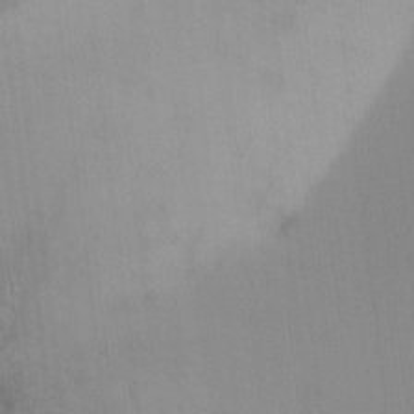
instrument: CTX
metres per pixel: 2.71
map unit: HNhu
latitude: 6.7246
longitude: 1.0676
